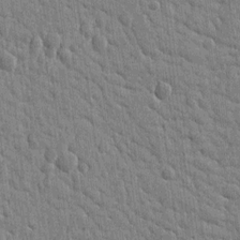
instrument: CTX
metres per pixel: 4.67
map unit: Ht
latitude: 10.8191
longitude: -77.1403
